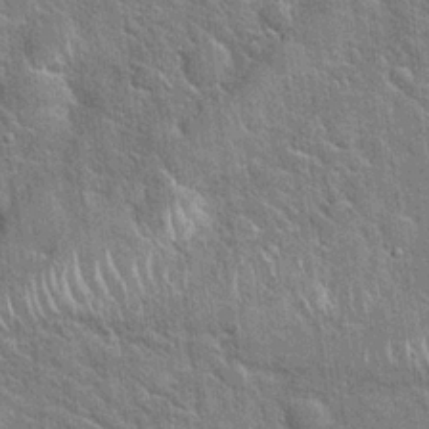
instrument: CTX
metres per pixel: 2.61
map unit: Hto
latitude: 20.2901
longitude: -52.1389
